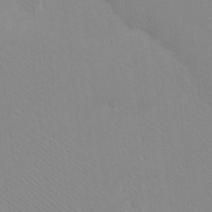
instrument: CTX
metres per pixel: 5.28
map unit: eHh
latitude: -9.0486
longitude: -69.0080
